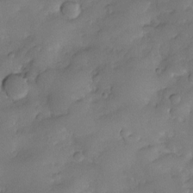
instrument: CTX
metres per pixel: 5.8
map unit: eHh
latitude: -23.2187
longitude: 15.1243
